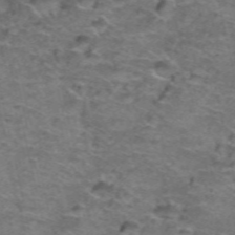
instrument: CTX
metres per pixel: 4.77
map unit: Hto
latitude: 38.6868
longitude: -41.6315
